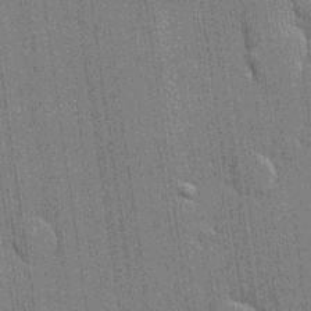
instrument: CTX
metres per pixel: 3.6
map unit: lHvf
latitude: 19.4426
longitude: 142.5573
